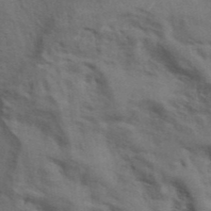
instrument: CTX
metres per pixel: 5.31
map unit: ANa
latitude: 39.5938
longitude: 29.8989
